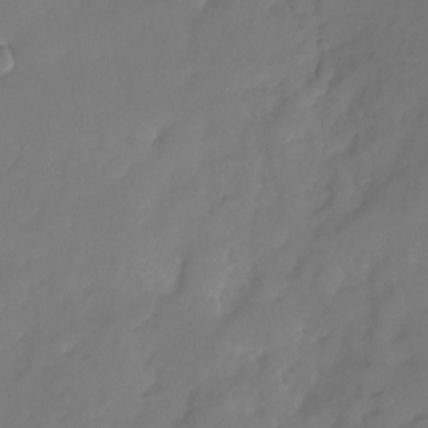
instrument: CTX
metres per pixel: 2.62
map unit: Nhu
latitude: -22.3684
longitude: -71.8772
